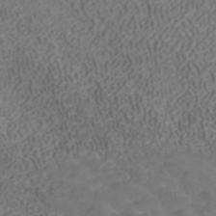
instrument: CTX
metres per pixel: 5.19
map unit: ANa
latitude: 42.0444
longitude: 34.2928
